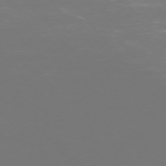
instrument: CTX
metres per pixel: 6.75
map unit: Ap
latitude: -74.8786
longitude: -76.6679
